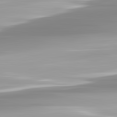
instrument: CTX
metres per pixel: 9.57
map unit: lApd
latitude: 82.6679
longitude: -137.8961
